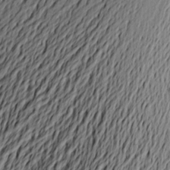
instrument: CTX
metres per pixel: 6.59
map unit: Aa
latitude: 19.4237
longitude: -144.8947
